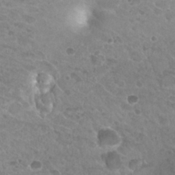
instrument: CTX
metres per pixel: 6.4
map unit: Hto
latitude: 26.3656
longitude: -35.6127
